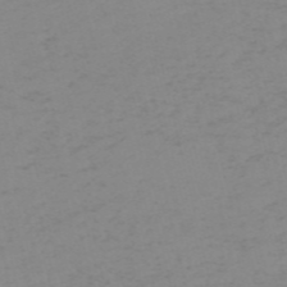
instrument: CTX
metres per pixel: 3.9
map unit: HNb
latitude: -56.4251
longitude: -43.6694
